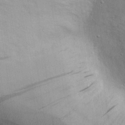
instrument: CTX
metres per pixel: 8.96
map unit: eHh
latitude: 28.7813
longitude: -75.7450
